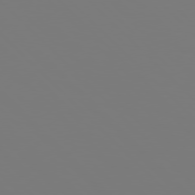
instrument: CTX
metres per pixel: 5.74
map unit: Hpe
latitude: 76.8002
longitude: -162.3657
